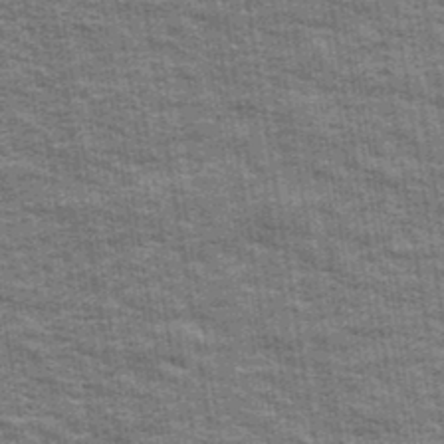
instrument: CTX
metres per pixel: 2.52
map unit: Ave
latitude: 40.0822
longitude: -108.8569
